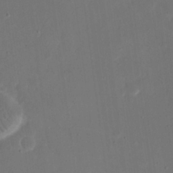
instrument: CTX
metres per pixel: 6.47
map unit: eHh
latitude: 19.4048
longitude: -70.2333
